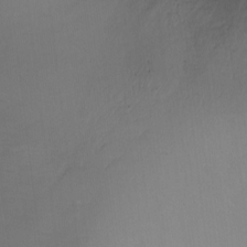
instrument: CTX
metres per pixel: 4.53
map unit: Nhu
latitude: -12.0850
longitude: -41.6693
